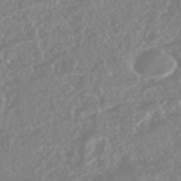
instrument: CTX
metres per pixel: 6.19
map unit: HNhu
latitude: -44.2928
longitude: 103.5588
